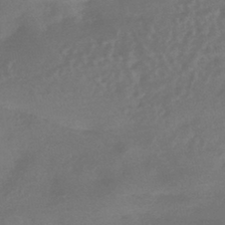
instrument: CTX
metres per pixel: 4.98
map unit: HNhu
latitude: -43.9745
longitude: 91.5966
